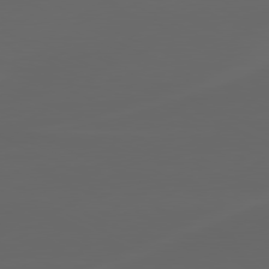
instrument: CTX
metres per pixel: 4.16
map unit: lApd
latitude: 80.2900
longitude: -117.2726
